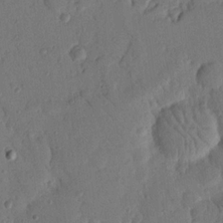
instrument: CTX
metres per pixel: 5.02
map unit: Nhu
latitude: 17.5371
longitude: -78.8380
